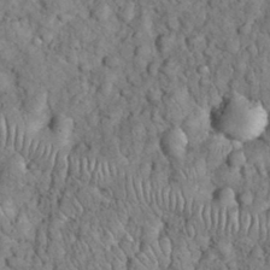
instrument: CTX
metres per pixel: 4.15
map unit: eHh
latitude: 33.3860
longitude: -65.4237
